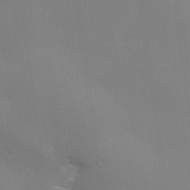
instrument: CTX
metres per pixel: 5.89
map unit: lHvf
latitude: 24.1577
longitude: 141.1242
